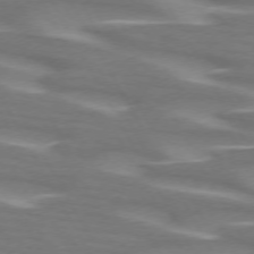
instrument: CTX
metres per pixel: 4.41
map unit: lApd
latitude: 72.1389
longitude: -50.2900
